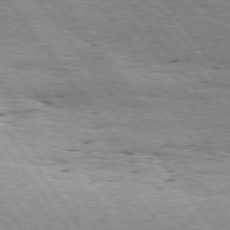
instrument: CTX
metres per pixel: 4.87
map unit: Hpe
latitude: 75.4804
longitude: -155.9906
